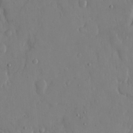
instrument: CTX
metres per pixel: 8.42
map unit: eHh
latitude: 13.5182
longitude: -69.6127
